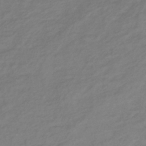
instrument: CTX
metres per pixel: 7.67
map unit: lHb
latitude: -37.0108
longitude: 72.0850
